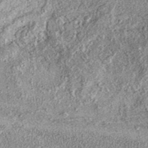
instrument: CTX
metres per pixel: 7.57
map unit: eAb
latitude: 37.7072
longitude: 106.9353
